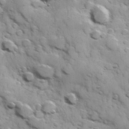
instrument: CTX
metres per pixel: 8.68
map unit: Hve
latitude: 24.1766
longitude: 147.3887
